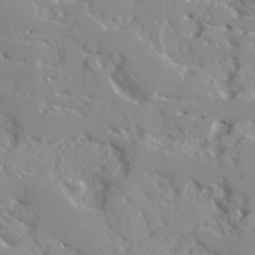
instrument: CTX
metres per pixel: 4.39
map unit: Ave
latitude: 16.9136
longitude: -129.2915
